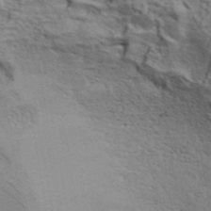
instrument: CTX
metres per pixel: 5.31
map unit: ANa
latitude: 42.5735
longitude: 54.7652
